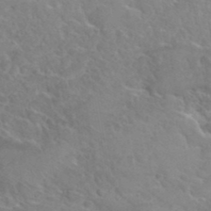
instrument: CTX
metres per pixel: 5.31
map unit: Hto
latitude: 36.0633
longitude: -47.4238
